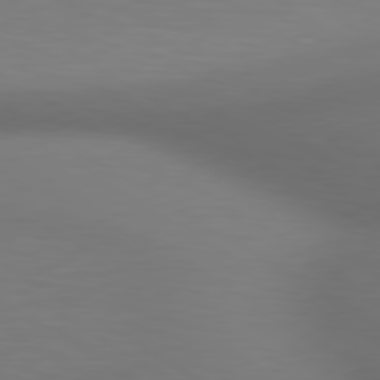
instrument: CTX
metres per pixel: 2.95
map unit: lApd
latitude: 80.3089
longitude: 120.4818
